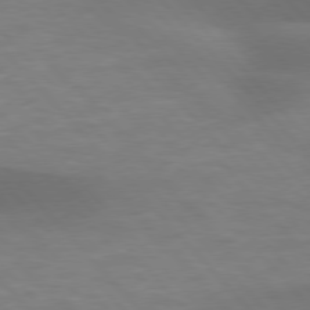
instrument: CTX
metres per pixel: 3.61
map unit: lApd
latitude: 76.7057
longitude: -58.8947
